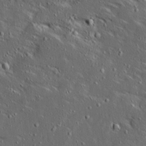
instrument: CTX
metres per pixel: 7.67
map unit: Ave
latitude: 15.0648
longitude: -138.5735
